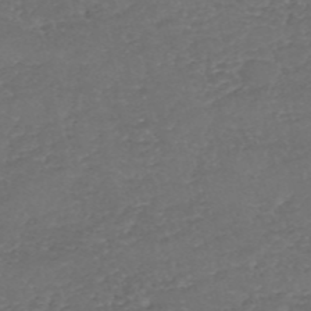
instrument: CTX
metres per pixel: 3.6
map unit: eHh
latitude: -54.6330
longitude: -90.0255
